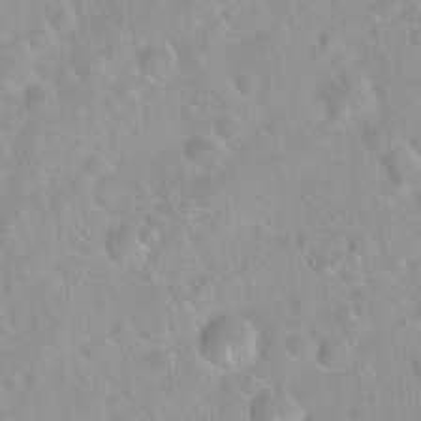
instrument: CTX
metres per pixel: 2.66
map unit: Hto
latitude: 20.4979
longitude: -52.5735
